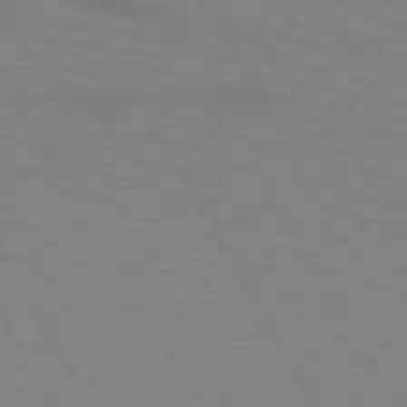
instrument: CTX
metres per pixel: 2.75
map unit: lApd
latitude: 72.2145
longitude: -56.8757
